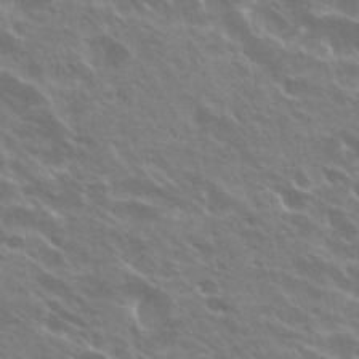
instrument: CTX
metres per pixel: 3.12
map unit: Hto
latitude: 27.4238
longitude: -41.4426
